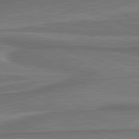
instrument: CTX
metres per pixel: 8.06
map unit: lApd
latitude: 81.3293
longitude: 172.5762
